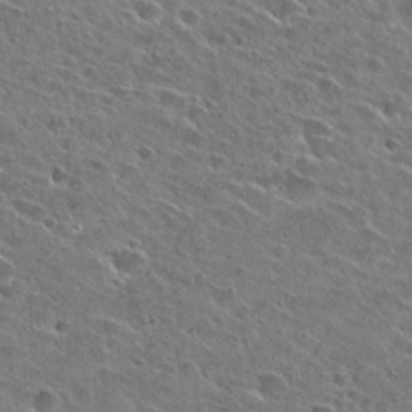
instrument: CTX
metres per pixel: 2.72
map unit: Hto
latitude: 26.7246
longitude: -43.6127
